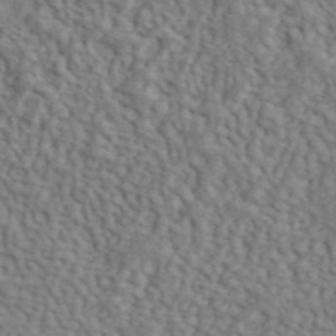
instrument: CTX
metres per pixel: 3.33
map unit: ANa
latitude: 41.4615
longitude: 50.8407
